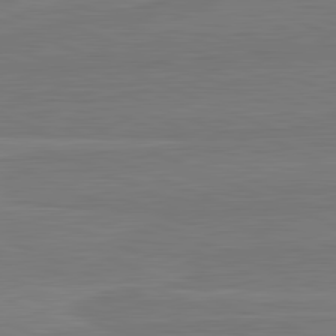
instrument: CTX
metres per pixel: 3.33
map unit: lApd
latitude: 82.3278
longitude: 166.6518
